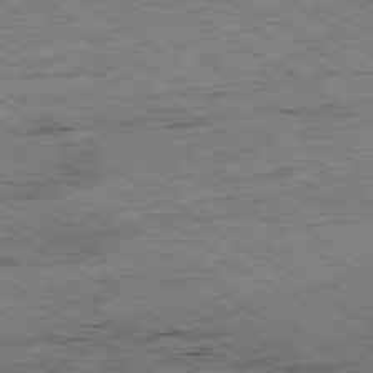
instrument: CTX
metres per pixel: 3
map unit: Ap
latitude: -79.5588
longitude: -79.8395
